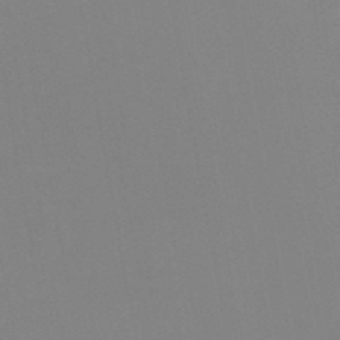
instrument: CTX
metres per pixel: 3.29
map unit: HNb
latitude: -51.0864
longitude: -50.4979
